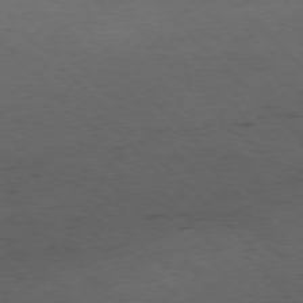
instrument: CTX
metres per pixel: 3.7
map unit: Hpe
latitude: -77.1431
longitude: 13.3132
